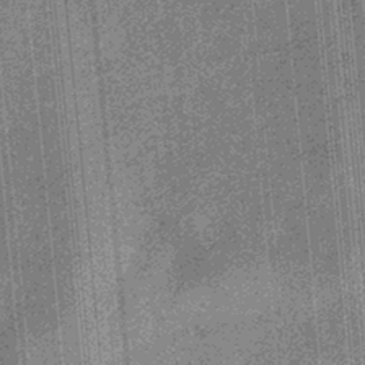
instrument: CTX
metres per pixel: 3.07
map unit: eHb
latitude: -31.4643
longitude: 73.7666
